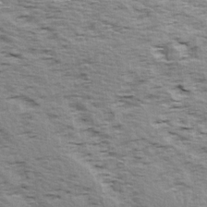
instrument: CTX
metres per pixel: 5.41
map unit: Ave
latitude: 14.7813
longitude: -104.4034
